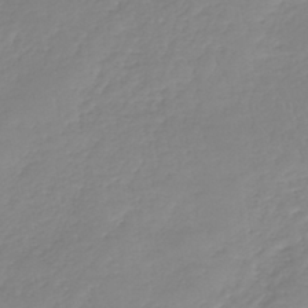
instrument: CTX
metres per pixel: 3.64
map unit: lHb
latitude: -40.9353
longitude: 68.2172
